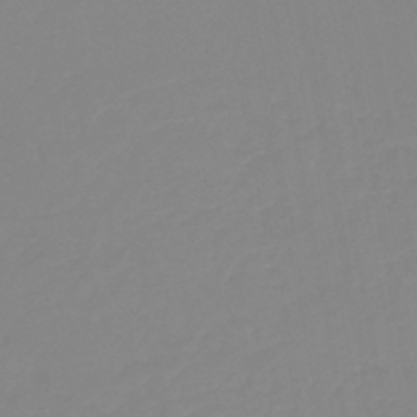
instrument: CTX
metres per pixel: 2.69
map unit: HNb
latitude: -44.9164
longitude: 54.8975
